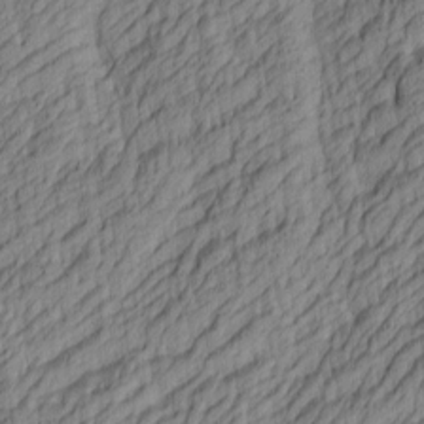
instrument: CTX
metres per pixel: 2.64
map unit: lAa
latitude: 3.8583
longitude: -115.4426
